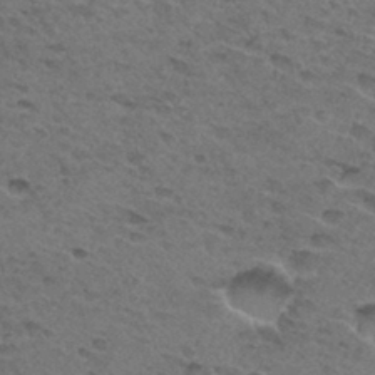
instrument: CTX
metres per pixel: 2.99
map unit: Hto
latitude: 32.2334
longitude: -47.7828
